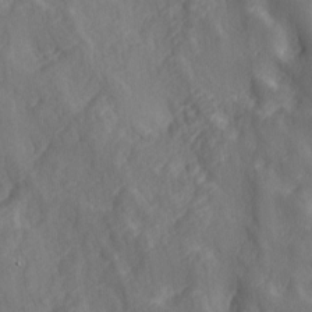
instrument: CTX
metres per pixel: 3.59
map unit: lAa
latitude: -4.4251
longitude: -123.3860
